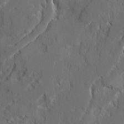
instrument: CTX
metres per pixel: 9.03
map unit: Ave
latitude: 22.7057
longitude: -131.0270
